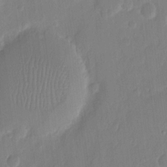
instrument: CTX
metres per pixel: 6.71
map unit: eHh
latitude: 12.0444
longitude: -70.6112
